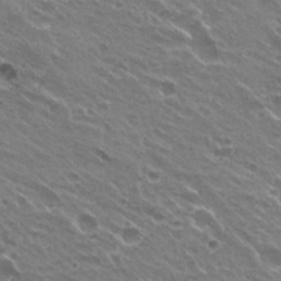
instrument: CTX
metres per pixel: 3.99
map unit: Hto
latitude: 22.6679
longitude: -31.8395
